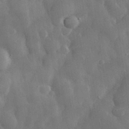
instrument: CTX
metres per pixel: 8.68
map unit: eHh
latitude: 29.7827
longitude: -79.0459
